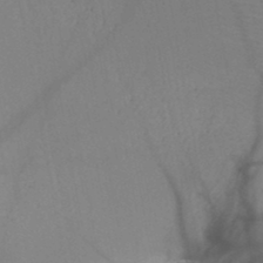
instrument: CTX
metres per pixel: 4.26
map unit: HNb
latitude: -47.5399
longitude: -40.8569
